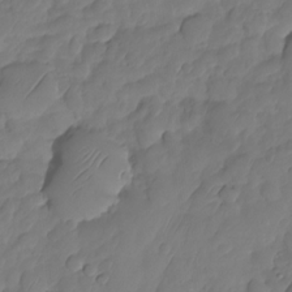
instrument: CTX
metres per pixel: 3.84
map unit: HNhu
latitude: -25.3132
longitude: 49.9367
